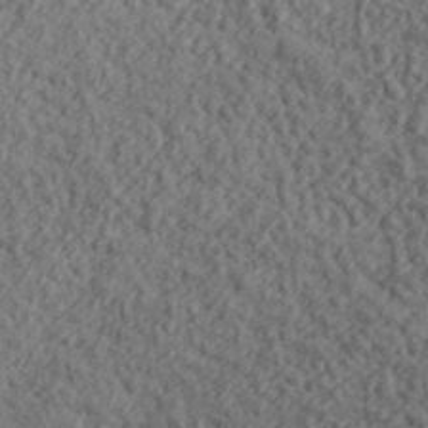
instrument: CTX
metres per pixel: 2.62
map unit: lHvf
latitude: 38.2711
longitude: -90.9514
